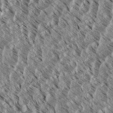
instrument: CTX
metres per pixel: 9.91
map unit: eHh
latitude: 34.7624
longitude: -139.6127
